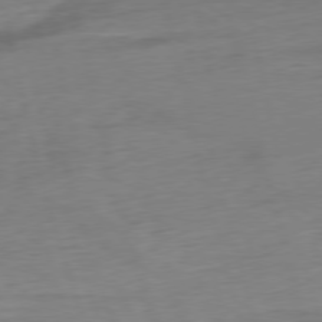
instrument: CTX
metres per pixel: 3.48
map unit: Ap
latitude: -77.0109
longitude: -73.0081
